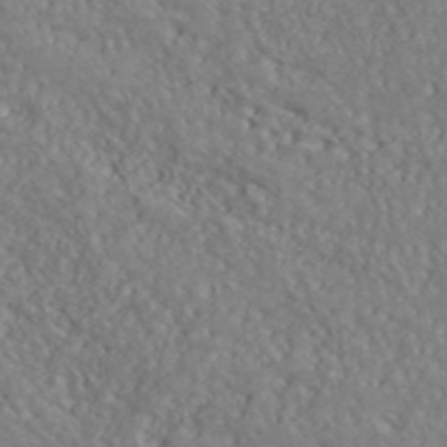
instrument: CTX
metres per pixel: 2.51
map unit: ANa
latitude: 44.3278
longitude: -85.1214
